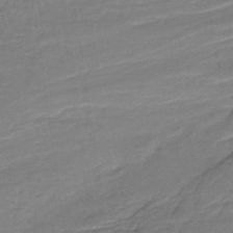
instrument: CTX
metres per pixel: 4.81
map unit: lHb
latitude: -37.0675
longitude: 59.0297
